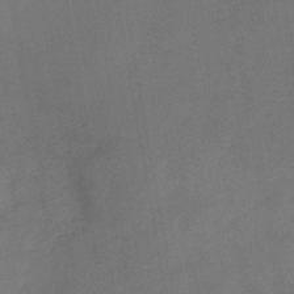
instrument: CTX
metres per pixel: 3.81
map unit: HNb
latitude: -44.1795
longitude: -39.8772
